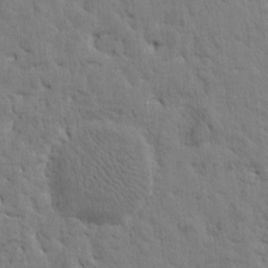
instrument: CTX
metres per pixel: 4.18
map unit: Htu
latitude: -1.6911
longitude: 179.9556
